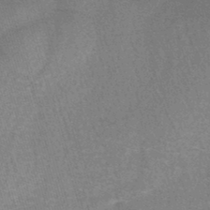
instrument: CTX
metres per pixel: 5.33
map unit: lHb
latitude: -43.2753
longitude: 55.8423
